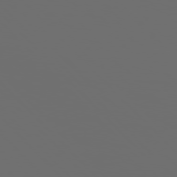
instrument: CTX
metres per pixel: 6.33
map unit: Hpe
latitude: 76.4223
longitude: -140.8758
